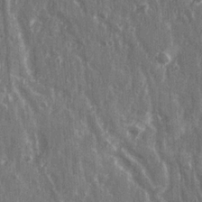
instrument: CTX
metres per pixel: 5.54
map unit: Ave
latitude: 22.4034
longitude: -133.7639
